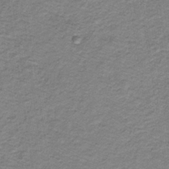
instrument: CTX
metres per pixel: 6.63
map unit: lHb
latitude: -32.1417
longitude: 65.2187
